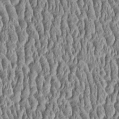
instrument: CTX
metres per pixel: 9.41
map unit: Htu
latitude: -4.3117
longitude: 157.5777
